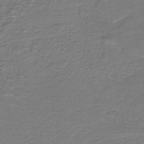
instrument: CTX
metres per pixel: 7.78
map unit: lHb
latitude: -40.1795
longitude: 53.4076
